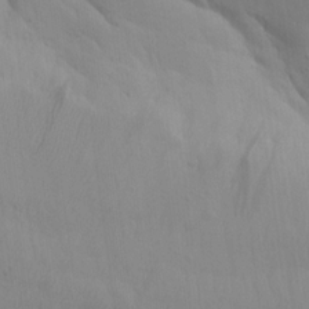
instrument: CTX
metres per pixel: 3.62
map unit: Aa
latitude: 16.1389
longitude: -143.6316
